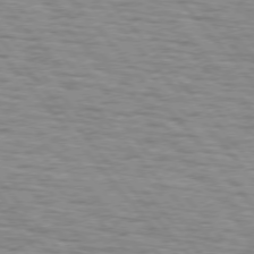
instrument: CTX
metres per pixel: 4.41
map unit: lApd
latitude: 75.5749
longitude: -82.5545
